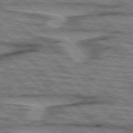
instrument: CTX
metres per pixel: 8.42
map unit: lApd
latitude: 76.5545
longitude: -77.8961
